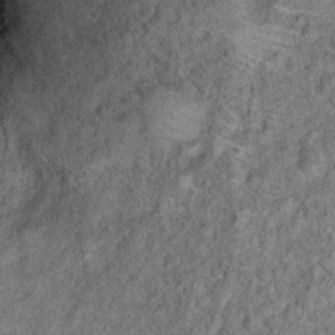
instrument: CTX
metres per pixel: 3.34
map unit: Ht
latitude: 10.3090
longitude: -39.6694
